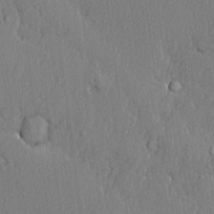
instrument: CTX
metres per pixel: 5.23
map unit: lHvf
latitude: 21.6505
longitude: 142.5573
